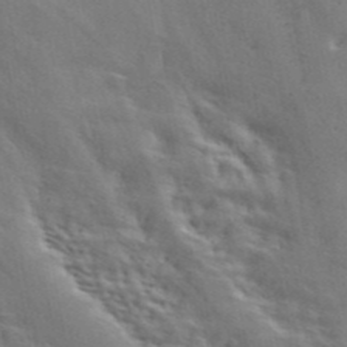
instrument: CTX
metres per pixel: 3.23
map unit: ANa
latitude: 43.2537
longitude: 54.4062
